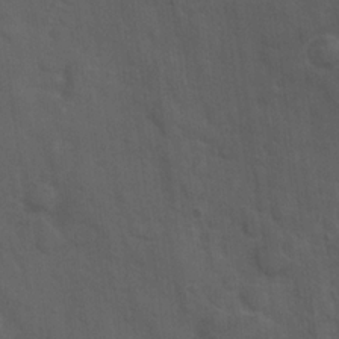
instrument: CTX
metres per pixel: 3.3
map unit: Hto
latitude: 18.6679
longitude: -54.0255
